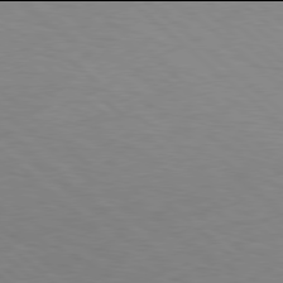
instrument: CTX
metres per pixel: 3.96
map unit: Hpe
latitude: 77.9906
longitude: -176.6868
